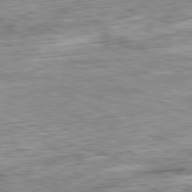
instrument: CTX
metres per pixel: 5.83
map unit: Ap
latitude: -80.9731
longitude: -72.0444
